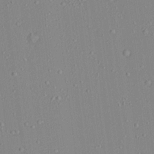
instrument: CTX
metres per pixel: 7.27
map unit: Aa
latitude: 19.0080
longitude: -140.6112
